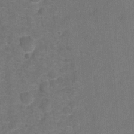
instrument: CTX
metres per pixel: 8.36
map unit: Hto
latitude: 4.8002
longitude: -31.3293
